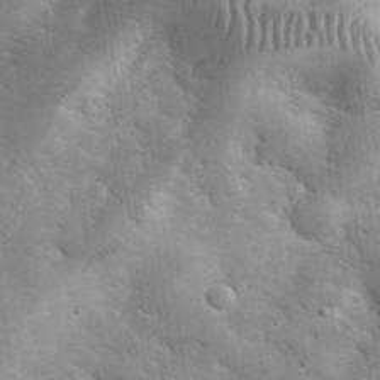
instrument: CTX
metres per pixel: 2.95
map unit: eHh
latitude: 35.3859
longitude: -68.2901
